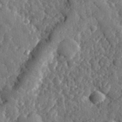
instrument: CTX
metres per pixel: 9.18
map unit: eHh
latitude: 34.5356
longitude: -80.3656
